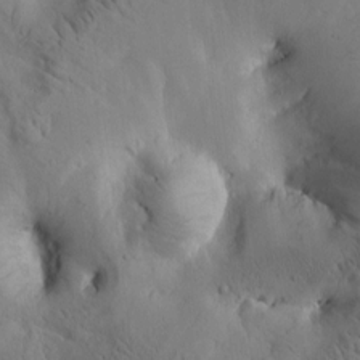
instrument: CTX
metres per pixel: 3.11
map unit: Htu
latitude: -2.6707
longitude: 169.1998
